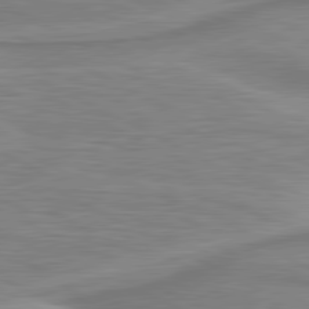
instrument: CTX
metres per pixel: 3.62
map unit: lApd
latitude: 80.9136
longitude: 172.5385
